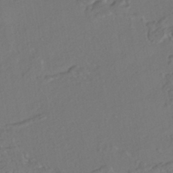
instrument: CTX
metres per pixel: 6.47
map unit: ANa
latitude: -42.1416
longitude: 108.2173
